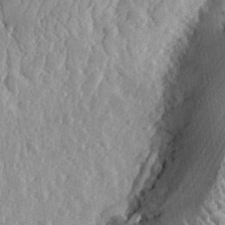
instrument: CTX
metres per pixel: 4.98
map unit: eHh
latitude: 32.2900
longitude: -79.6883
